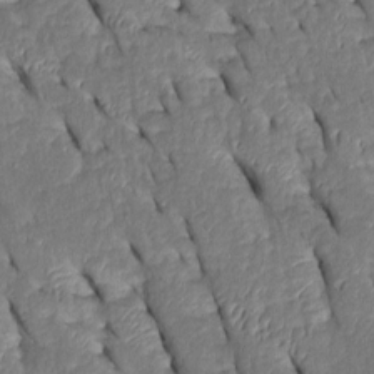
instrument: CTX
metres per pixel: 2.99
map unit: Htu
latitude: 0.8380
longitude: 149.0298
